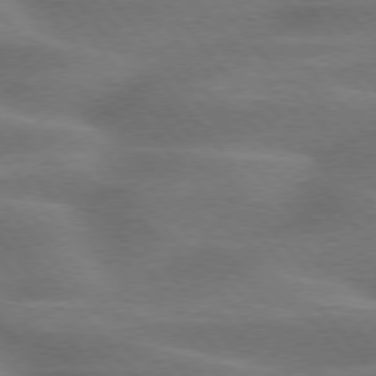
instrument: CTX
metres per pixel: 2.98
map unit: lApd
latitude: 75.4615
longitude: -58.2523
